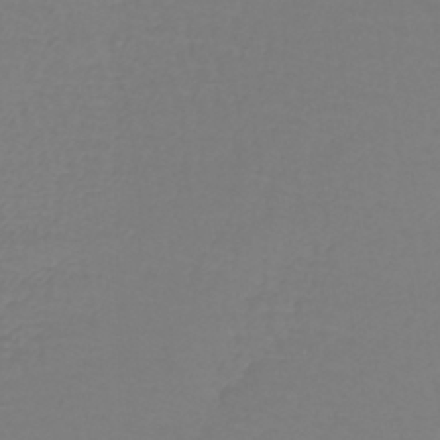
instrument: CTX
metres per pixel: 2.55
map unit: lHb
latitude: -42.6896
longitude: 71.5021
